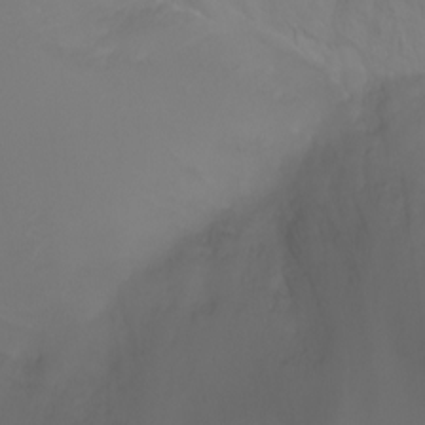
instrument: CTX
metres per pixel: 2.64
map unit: Nhu
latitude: -7.6722
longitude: -73.6694
